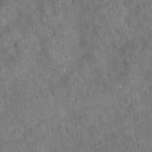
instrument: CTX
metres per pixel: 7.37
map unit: eAb
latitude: 35.6127
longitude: 115.8989
